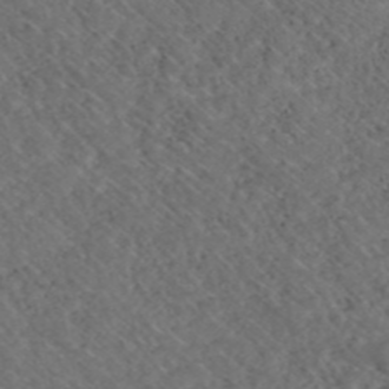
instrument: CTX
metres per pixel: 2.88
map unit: ANa
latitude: 40.4223
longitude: 18.7652
